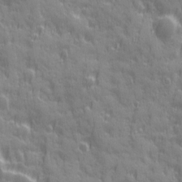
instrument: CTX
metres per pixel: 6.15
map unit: Ave
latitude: 19.9150
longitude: -132.5168
